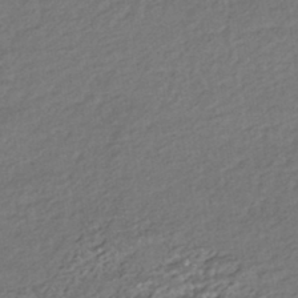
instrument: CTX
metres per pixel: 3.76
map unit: HNhu
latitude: -43.5021
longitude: 97.2754
